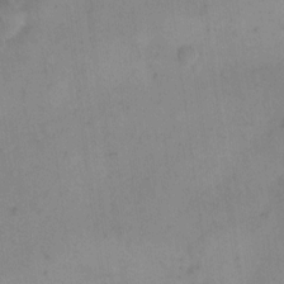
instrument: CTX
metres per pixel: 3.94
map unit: eHh
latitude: 15.0081
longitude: -67.8583
